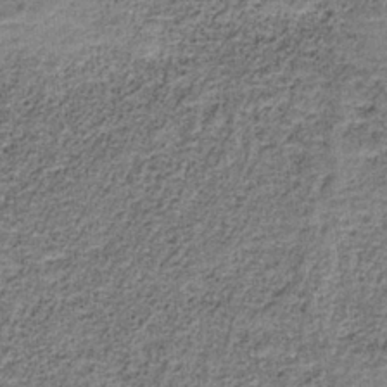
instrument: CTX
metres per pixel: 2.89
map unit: HNb
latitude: -35.4076
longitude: 53.0486
